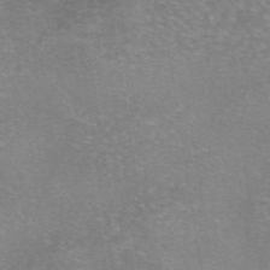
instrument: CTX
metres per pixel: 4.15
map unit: eAb
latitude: 46.5924
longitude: 102.5007
